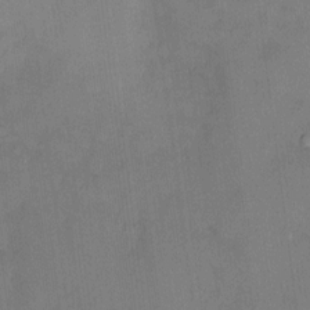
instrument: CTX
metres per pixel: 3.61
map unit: HNhu
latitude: 3.2726
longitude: 8.2928
